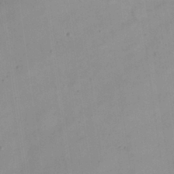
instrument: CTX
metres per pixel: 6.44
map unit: eHh
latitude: 24.1199
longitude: -64.5735
